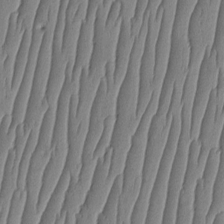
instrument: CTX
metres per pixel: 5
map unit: HNhu
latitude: -3.0108
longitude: 13.9178
